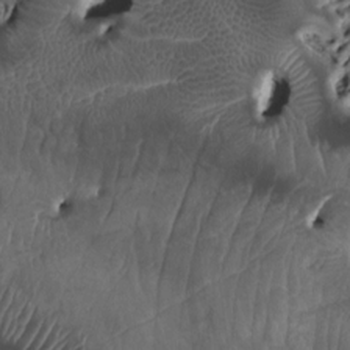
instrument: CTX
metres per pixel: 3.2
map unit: HNhu
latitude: 4.1578
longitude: -5.4048
